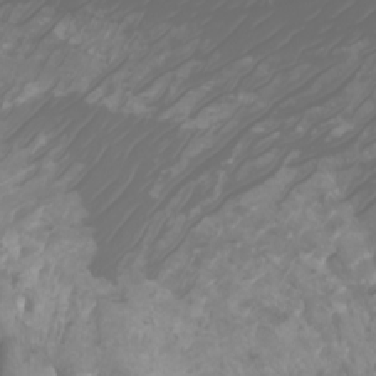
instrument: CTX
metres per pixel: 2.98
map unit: Nhu
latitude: -7.2376
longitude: -83.2725
